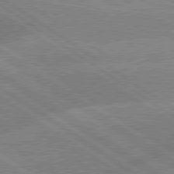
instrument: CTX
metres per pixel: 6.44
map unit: lApd
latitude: 79.6694
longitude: -132.1767
